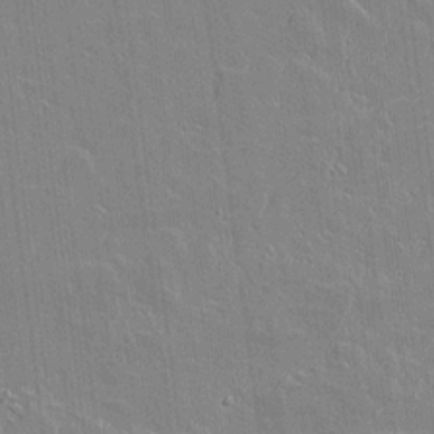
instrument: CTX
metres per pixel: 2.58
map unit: lAvf
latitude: 16.5546
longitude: -127.5749
